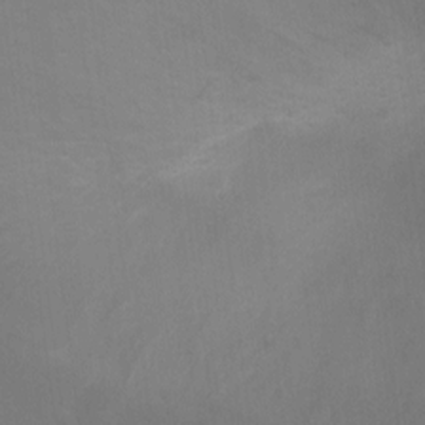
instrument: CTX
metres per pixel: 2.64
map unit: Ht
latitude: 1.7638
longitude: -25.5560
